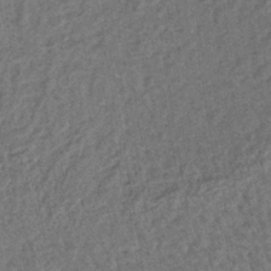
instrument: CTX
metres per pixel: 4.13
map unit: lHb
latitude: -39.2187
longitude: 62.4062
